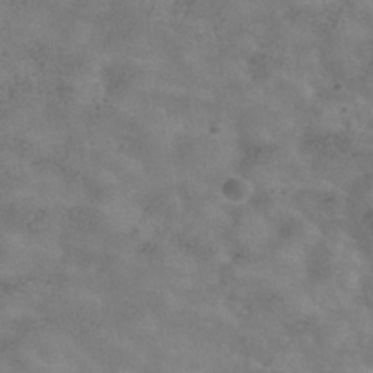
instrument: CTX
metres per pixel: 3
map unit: Hve
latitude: -34.4251
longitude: 91.0865
